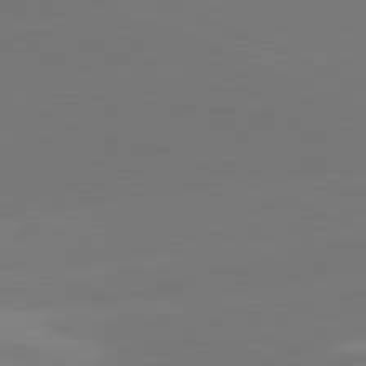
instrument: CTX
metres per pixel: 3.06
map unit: lApd
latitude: 81.9339
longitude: -155.3482
